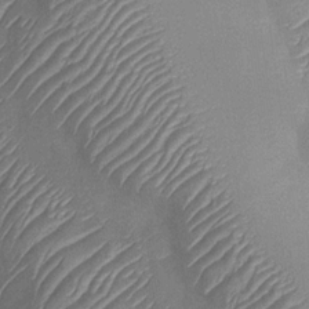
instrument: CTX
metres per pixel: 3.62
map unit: Nhu
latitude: -30.0283
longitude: -60.2522
